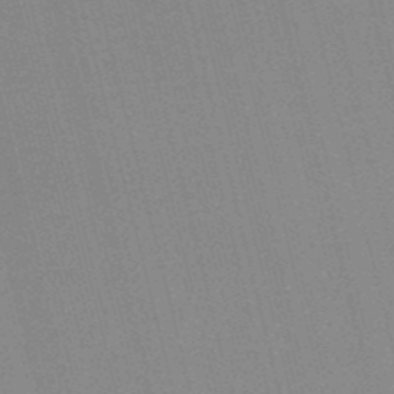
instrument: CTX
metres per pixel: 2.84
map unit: lHb
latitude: -48.3873
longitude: 64.6897
